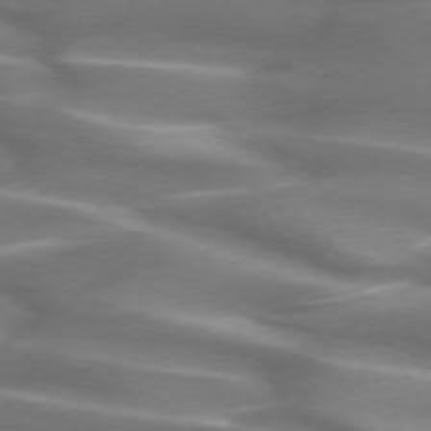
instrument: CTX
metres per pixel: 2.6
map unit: lApd
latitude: 72.2712
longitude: -50.3278
